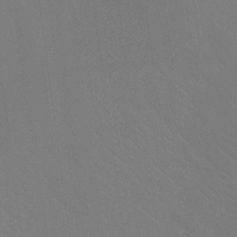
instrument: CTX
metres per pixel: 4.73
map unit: Ht
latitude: -8.9542
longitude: -32.6113
